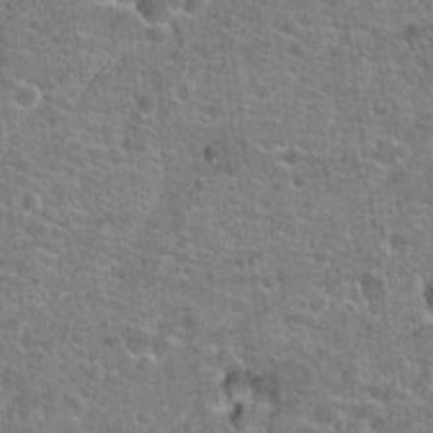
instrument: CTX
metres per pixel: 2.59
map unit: Hto
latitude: 20.3656
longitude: -43.9339
